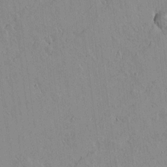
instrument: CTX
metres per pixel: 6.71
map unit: lAvf
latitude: 14.8191
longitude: -125.4426
